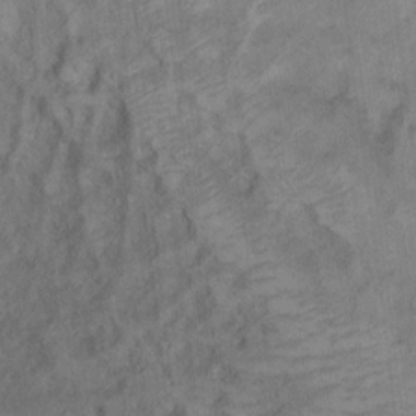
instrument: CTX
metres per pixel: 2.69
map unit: Ht
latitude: 5.7450
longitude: -36.6491
